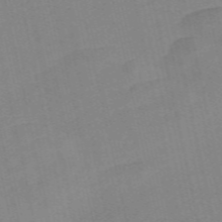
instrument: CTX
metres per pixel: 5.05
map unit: Nve
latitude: -57.8800
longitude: 50.3117
